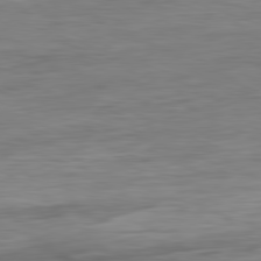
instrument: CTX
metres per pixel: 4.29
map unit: Ap
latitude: -81.4455
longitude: -89.3293
